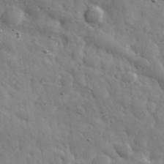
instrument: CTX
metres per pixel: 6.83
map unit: eHh
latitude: 33.6883
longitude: -69.7639
